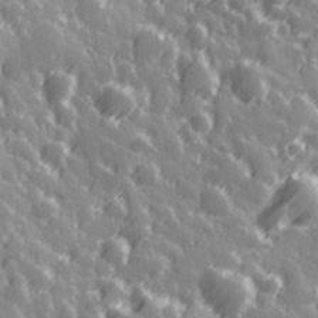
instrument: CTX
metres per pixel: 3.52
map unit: Hve
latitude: 28.1955
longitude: 146.8786
